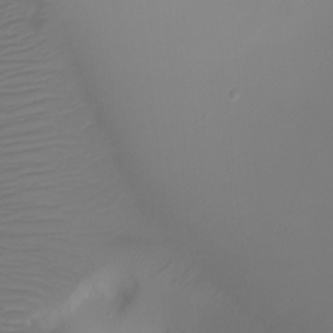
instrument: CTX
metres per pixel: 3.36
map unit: Ht
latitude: -7.2376
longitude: -30.0255
